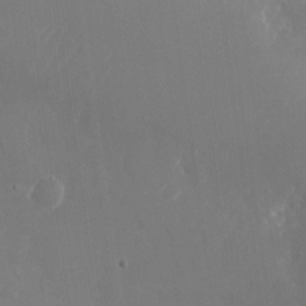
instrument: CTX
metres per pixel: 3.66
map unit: Nhu
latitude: -25.0108
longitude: -71.6505
